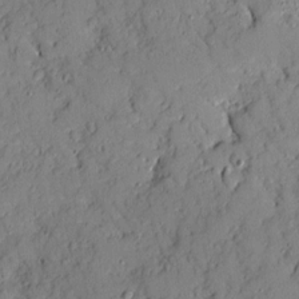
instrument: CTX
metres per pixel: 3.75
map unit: Ave
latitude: 10.2712
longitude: -101.7072
